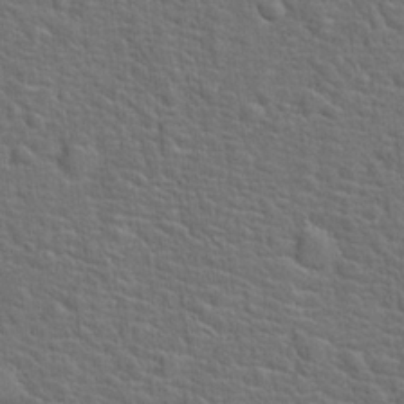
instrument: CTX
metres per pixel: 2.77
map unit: Hto
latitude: 19.0836
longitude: -43.2915
